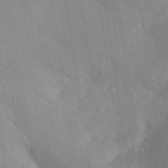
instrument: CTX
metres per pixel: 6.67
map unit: Aa
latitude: 30.2334
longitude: -144.3845
